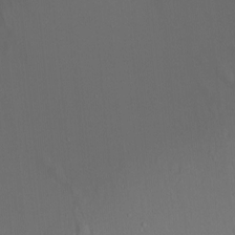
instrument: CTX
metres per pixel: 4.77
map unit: Ht
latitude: -2.5951
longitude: -28.2900
